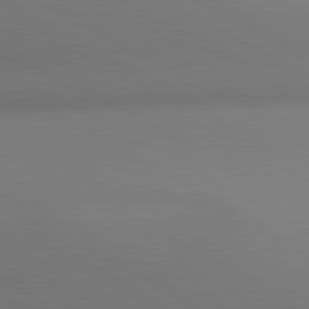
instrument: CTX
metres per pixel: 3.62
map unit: lApd
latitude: 80.6679
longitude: 133.7289
